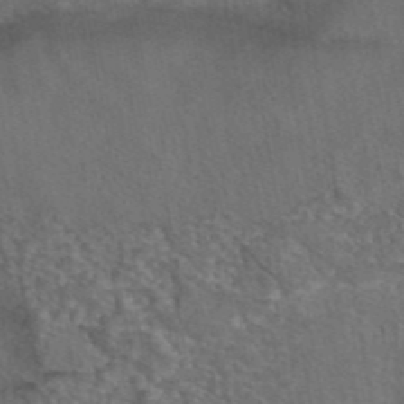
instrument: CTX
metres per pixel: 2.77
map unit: eAb
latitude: 43.4049
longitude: 104.2739
